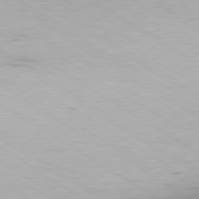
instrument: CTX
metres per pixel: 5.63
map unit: Ap
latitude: -80.1417
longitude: -69.1592
